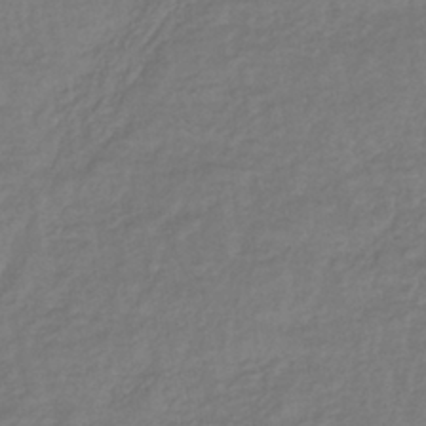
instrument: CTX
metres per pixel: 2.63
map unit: lHb
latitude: -38.5196
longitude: 70.9164
